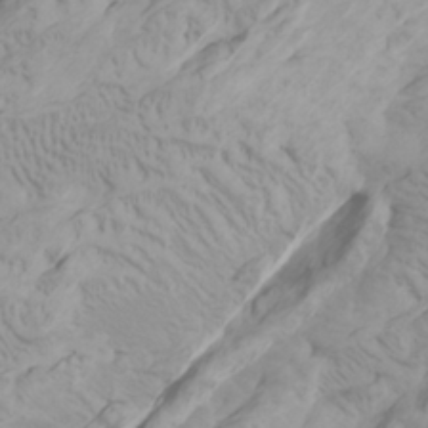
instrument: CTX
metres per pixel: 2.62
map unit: Htu
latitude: -6.8219
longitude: -70.4412
